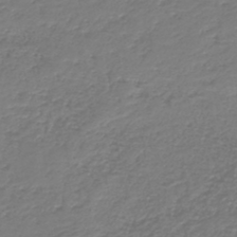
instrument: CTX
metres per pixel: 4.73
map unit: HNb
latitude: -42.1983
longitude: 49.9556
